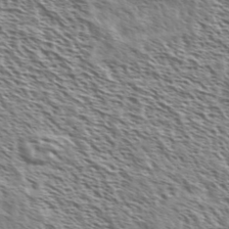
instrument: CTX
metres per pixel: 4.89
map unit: Ave
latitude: 36.9892
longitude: -111.4427
